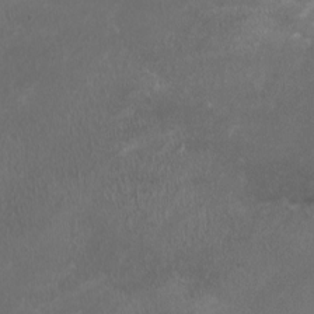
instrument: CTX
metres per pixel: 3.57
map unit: HNhu
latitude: -3.2375
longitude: -6.6113
